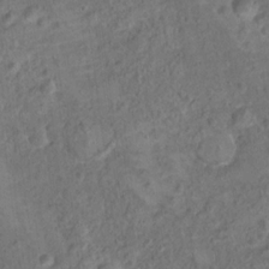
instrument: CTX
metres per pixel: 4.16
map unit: Hto
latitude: 15.6694
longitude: -42.2334
